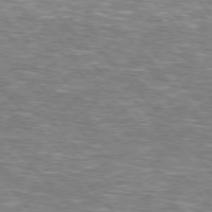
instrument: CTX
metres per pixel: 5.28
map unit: lApd
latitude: 76.0633
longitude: -74.4979
